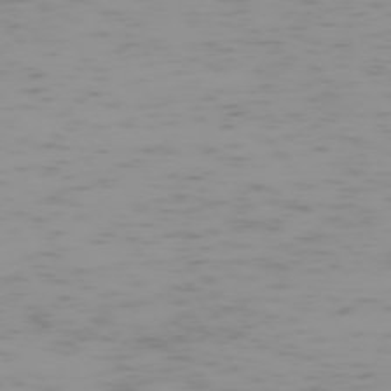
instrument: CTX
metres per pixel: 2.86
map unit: Hpe
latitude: -74.2551
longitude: 7.6344
